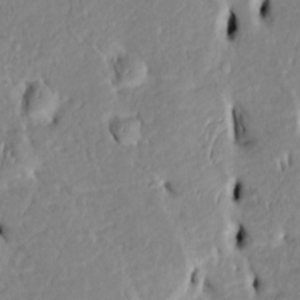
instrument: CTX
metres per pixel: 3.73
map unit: Htu
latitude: 3.3104
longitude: 151.2187
